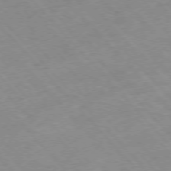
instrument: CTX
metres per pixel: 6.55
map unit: Hpe
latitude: -77.1431
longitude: -17.9150
